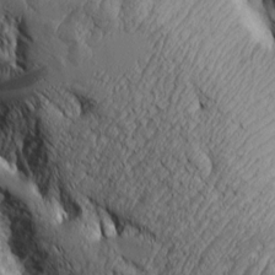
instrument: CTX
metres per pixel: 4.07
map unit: Aa
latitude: 7.8394
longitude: -129.2348
